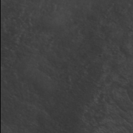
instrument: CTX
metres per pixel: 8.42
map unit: ANa
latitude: 41.3292
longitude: 54.0094
